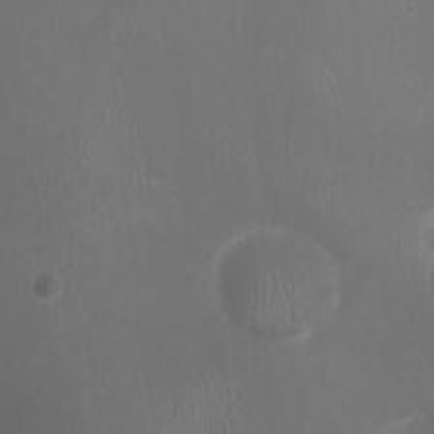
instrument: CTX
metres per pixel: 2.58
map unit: Ht
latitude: -1.3699
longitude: -17.5938
